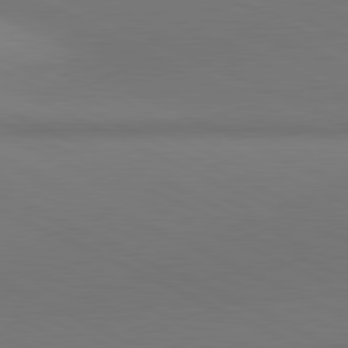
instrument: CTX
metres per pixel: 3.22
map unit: lApd
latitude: 81.2915
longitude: 144.8786
